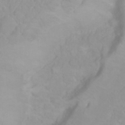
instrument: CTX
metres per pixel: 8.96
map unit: Nhu
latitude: 23.5560
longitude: -63.6316
